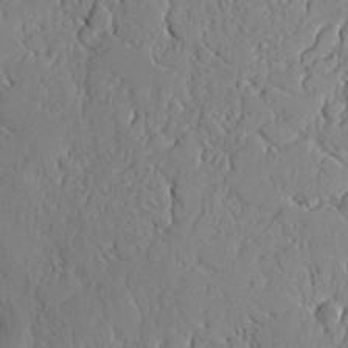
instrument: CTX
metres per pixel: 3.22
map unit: Aa
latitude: 25.2159
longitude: -129.6316
